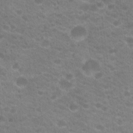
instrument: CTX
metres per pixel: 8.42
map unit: Hto
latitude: 20.5546
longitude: -38.4223
